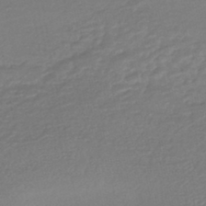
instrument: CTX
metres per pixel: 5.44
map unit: HNhu
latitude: -45.5588
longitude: 94.0661
